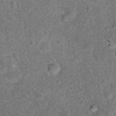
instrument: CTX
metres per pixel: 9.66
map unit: Hto
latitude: 17.8017
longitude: -42.6491
